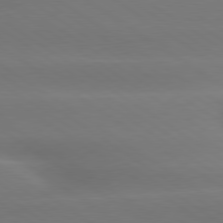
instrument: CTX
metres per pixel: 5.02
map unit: lApd
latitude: 79.6127
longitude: -134.8191
